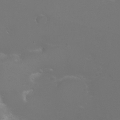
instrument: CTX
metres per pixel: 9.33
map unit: eHh
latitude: -6.5196
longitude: -78.9892
